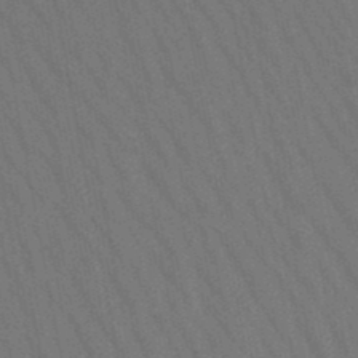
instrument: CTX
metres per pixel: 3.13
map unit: lHb
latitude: -47.8233
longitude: 69.6910
